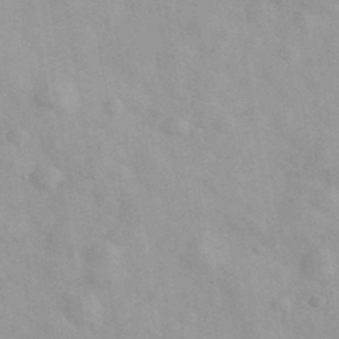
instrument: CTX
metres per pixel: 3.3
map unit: Ave
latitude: 39.6694
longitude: -107.2915
